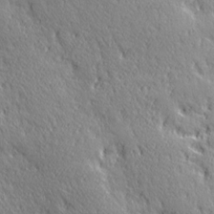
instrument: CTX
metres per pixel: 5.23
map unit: Ave
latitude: 21.2348
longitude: -135.8583
